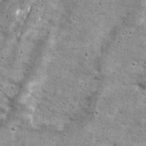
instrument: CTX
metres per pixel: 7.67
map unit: Ave
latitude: 17.3104
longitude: -133.7639
